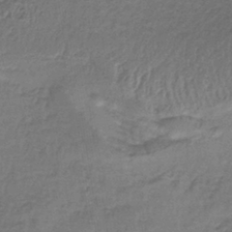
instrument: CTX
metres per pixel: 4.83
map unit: lHb
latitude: -37.5399
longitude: 61.5210
